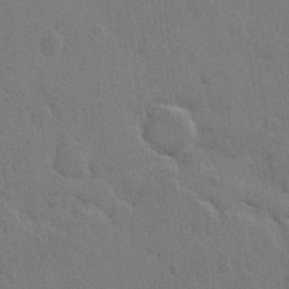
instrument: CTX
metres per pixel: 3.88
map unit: Hto
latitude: 6.2900
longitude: -62.8002
